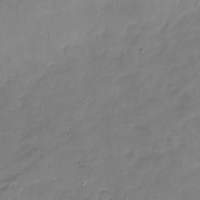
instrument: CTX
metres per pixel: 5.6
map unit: Nhu
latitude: -17.2943
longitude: -57.5560
